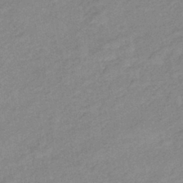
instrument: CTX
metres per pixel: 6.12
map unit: eHb
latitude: -40.8219
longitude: 83.5966
